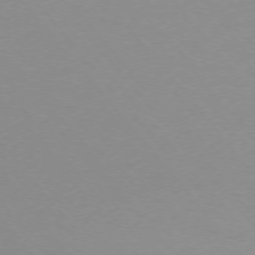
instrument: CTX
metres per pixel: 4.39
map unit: Ap
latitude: -75.6722
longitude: -64.0633
